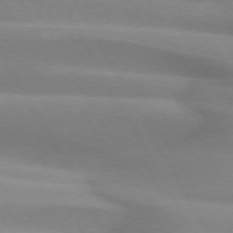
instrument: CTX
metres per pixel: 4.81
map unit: lApd
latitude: 72.2334
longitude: -51.2159
